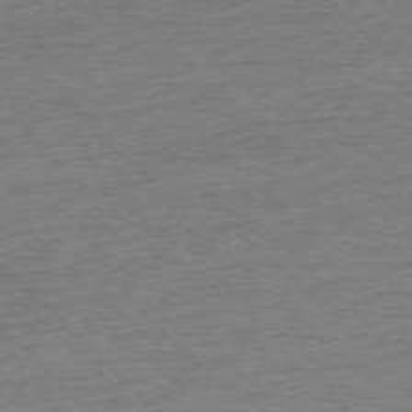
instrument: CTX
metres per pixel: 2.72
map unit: Ap
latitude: -77.0675
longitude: -91.8961
